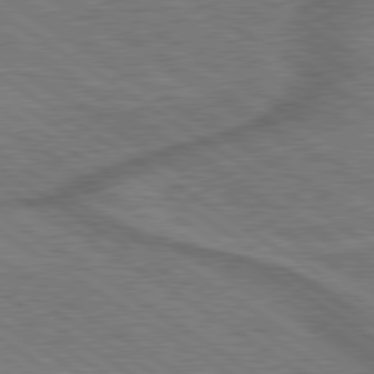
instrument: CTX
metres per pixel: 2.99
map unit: lApd
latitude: 79.7072
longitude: 172.7841
